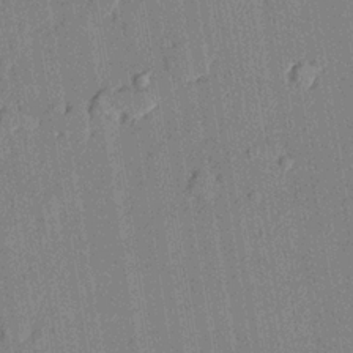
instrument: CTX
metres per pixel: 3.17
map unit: lHvf
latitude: 21.2537
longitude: 144.9164
